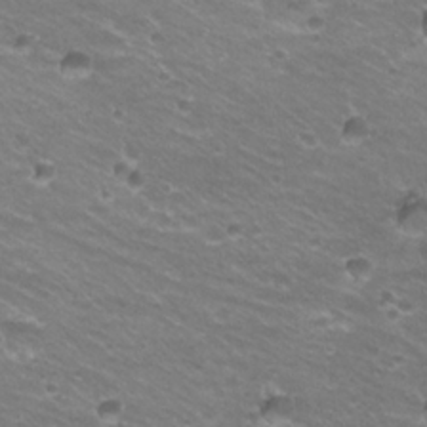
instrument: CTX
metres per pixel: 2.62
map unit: Hto
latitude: 22.3278
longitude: -32.6679
